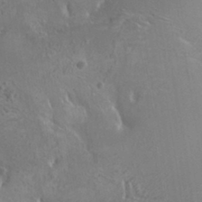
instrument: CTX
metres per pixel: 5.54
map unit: HNhu
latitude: 7.4237
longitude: -0.7435
